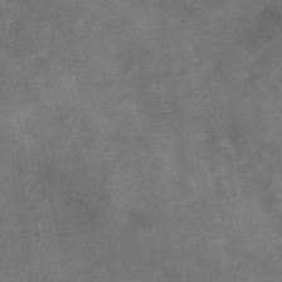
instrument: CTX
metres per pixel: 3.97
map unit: ANa
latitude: 41.8583
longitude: 15.8234
